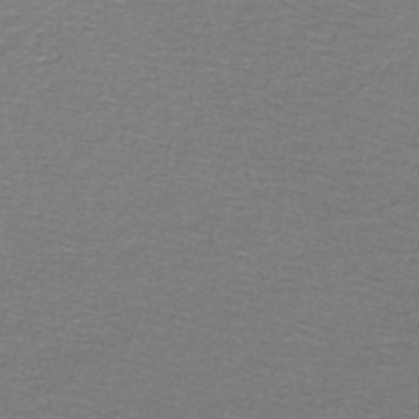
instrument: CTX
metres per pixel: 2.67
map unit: lHb
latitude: -43.1620
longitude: 55.7100
